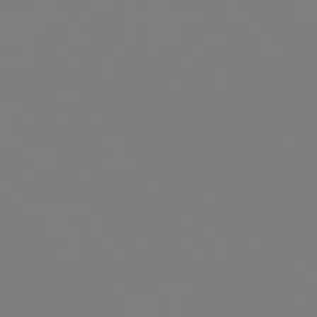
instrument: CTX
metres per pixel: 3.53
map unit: Hpe
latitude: 77.0080
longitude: -161.2348
